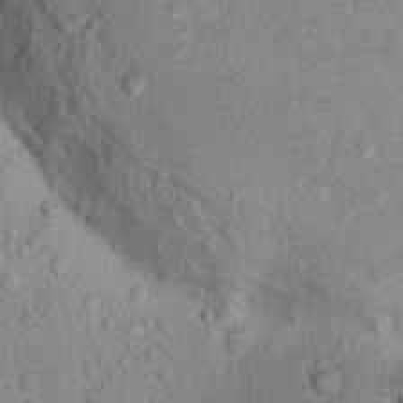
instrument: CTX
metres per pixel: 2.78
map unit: Nhu
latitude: 14.0822
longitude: -28.6679
